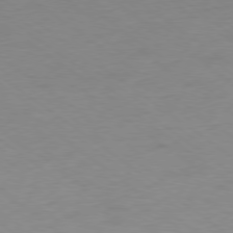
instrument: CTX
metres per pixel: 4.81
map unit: Ap
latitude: -79.1809
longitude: -97.1214
